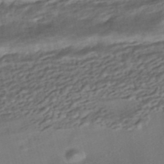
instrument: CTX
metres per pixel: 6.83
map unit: ANa
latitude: -41.1242
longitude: 102.8408
